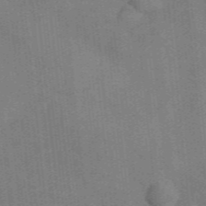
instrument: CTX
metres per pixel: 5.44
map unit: lHvf
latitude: 35.9339
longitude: -90.6302
